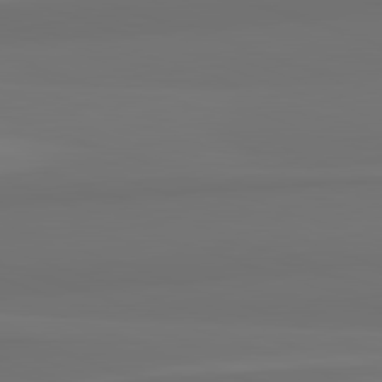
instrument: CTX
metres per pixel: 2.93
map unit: lApd
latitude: 82.5545
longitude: 159.1242
